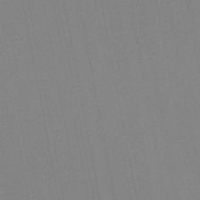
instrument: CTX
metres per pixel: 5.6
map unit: lHb
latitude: -48.1795
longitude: 71.9367
